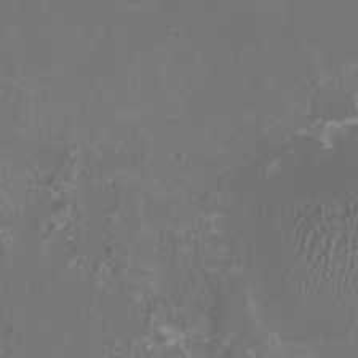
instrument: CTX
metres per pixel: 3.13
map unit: HNhu
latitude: 0.7624
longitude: -1.9339
